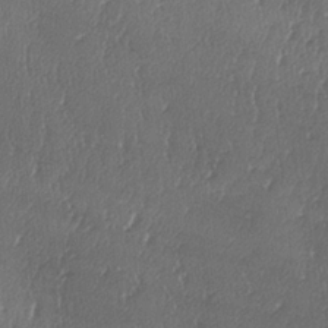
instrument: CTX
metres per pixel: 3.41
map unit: lAa
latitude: -7.7099
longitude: -129.7261
